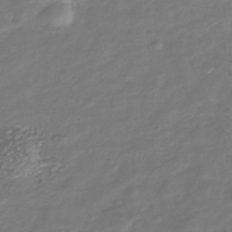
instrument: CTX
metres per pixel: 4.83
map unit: Nhu
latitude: -39.9556
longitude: -81.4615
